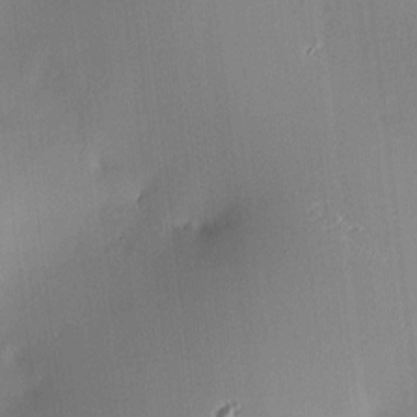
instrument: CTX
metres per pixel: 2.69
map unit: HNhu
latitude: 6.2711
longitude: 8.5952
